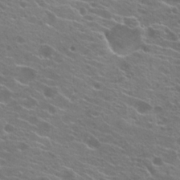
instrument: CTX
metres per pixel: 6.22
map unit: Hto
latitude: 21.7639
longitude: -40.2900
